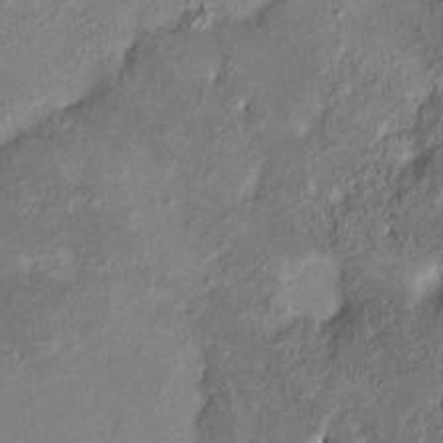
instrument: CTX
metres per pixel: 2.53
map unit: HNhu
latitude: 6.9325
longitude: 0.0472
